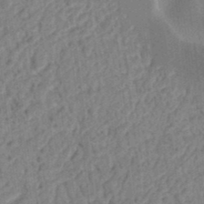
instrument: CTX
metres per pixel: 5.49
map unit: Ht
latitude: 12.5924
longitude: -74.9514
